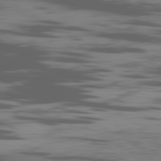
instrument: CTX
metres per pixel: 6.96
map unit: Ap
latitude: -80.9353
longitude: -62.9325
